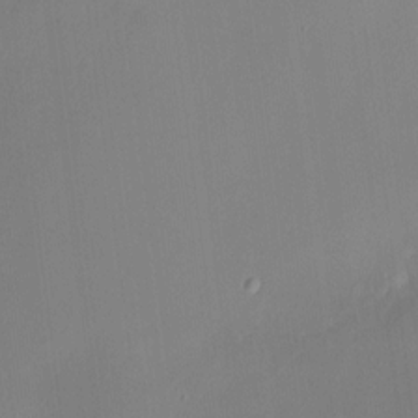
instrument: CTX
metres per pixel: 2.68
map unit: HNhu
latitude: 7.2537
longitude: 10.6708
